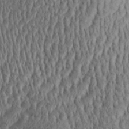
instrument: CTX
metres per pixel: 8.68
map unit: Aa
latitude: 29.1214
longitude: -138.3467
